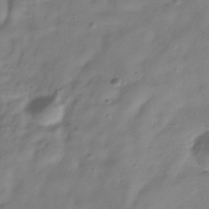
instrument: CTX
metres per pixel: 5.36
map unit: Hve
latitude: -32.9920
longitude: 90.5196
